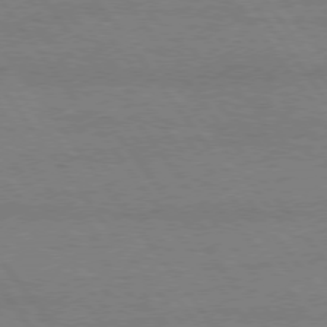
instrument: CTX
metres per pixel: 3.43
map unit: Hpe
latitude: 75.1403
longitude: -144.7246
